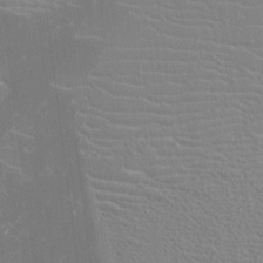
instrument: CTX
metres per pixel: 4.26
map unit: eHh
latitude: -3.0486
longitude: -86.1389
